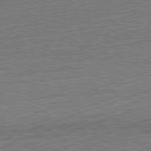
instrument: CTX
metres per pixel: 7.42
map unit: Hpe
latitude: -82.2550
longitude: 19.6344
